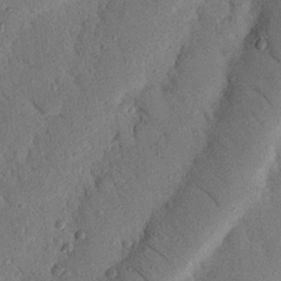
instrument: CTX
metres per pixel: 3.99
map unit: Nhu
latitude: 19.5371
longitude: -77.6316
